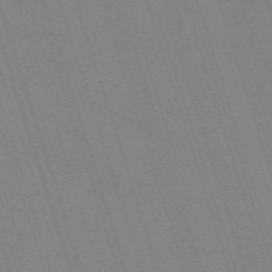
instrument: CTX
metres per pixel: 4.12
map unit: eHh
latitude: -63.4832
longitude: 50.9542
